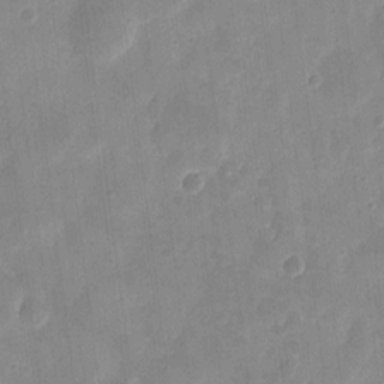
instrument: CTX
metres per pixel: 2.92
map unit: eHh
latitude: 8.0444
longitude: -73.1026
